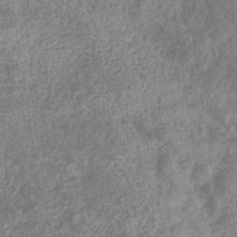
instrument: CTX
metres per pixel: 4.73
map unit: eHb
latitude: -31.4454
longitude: 72.5385
